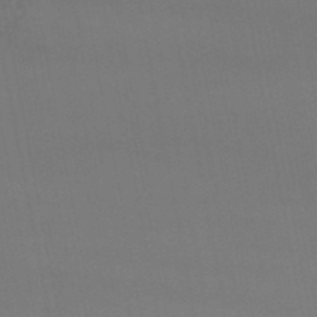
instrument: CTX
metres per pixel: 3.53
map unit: lHb
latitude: -46.7085
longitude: 75.4266
